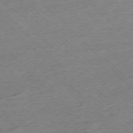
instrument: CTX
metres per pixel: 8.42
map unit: Ap
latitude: -76.5952
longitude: -97.5182
